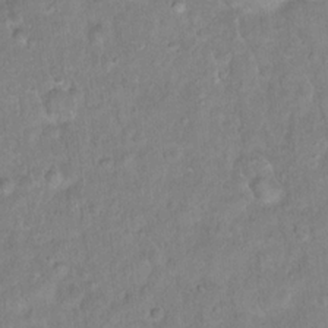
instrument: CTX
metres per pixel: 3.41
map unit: Hto
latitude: 16.7435
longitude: -40.8757
